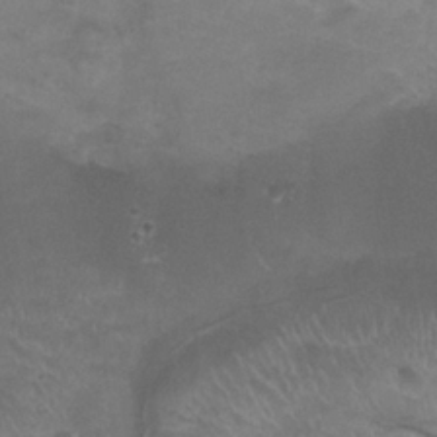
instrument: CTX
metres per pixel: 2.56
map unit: Nhu
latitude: 24.5923
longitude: -53.6505
